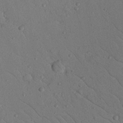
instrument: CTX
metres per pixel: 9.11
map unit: Nhu
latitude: 23.0458
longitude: -74.3845
